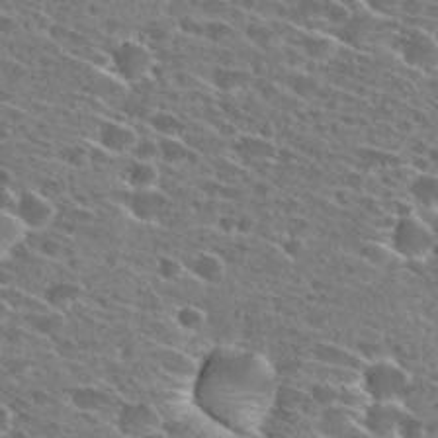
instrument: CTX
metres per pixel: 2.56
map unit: Hto
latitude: 27.6694
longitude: -46.4223
